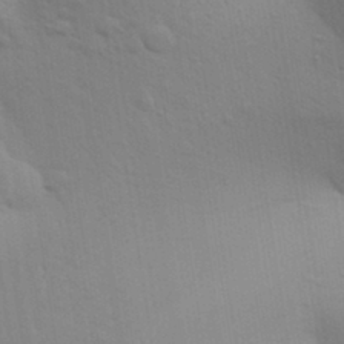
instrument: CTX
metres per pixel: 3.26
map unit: Aa
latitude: 31.7639
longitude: -146.2523
